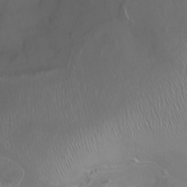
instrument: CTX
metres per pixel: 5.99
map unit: Nhu
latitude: -8.2928
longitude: -93.0836
